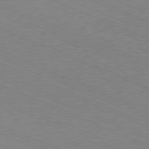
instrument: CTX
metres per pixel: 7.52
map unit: Hpe
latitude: -81.5210
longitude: 16.7652
